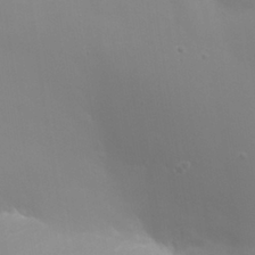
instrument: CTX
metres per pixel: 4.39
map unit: Nhu
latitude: 25.5371
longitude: -56.8380
